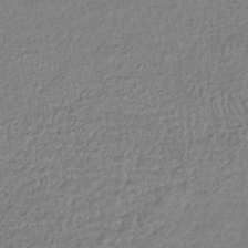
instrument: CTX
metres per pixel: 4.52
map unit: lHb
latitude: -41.0864
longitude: 69.3887
